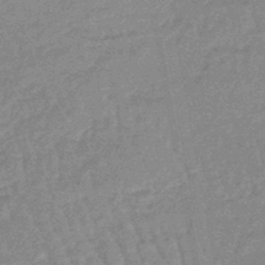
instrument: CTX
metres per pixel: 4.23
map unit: lHb
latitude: -45.2187
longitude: 79.6721
